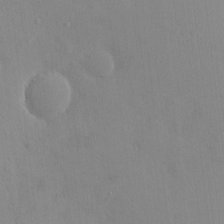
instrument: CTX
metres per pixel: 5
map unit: HNhu
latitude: 6.0633
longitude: 1.2376
